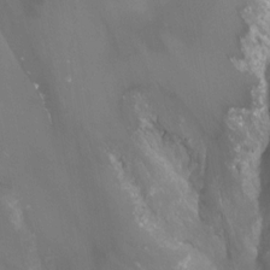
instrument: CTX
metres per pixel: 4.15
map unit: Nhu
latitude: -12.9542
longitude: -64.5924
